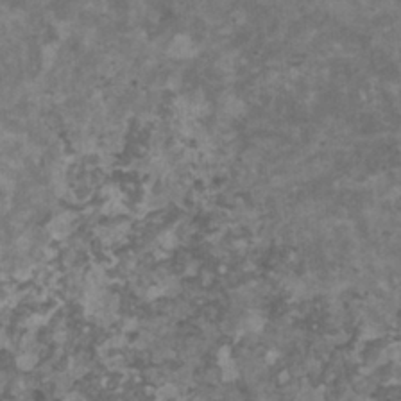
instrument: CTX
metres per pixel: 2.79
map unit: HNhu
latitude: 1.8772
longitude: 3.4265
